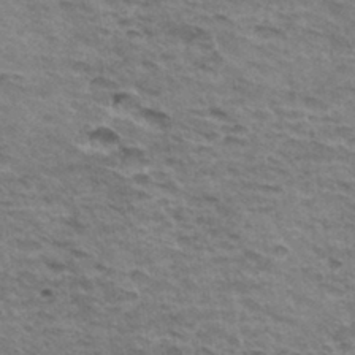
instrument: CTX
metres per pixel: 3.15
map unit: Hto
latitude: 34.9513
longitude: -43.3104
